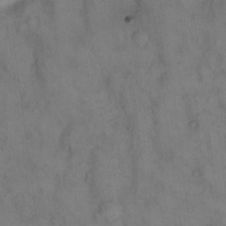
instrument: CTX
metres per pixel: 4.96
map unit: eHh
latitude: 14.4790
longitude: -62.3279
